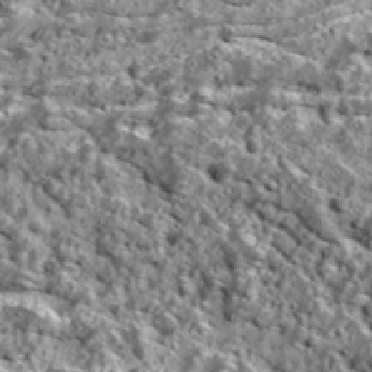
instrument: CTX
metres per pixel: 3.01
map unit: Ave
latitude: 18.5168
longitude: -134.7624
